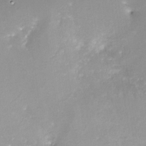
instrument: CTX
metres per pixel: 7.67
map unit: Nve
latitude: -24.6896
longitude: -109.4048
